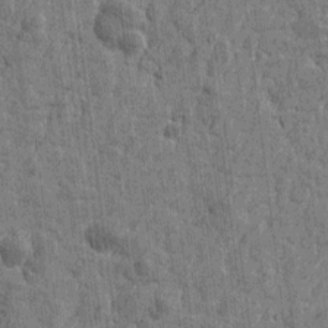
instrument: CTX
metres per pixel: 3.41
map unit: Htu
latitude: -2.8596
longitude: -179.5371
